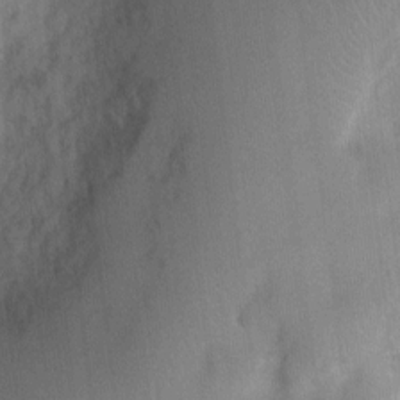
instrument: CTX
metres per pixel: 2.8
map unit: Nhu
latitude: 2.8947
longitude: -16.5167
